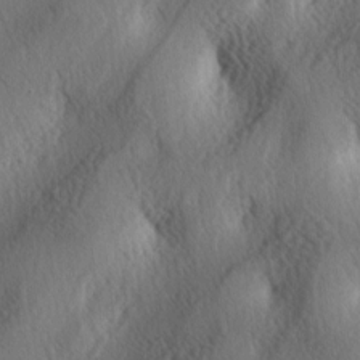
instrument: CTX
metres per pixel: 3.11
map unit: lAa
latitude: -4.2361
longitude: -124.4601
